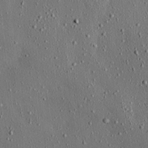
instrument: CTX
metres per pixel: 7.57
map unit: Ave
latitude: 17.2348
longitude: -139.7639
